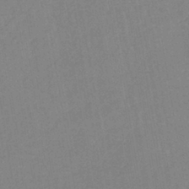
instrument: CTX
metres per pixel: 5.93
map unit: lHb
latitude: -40.5007
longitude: 67.8422
